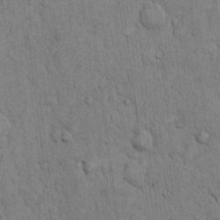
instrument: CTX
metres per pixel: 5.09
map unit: Hto
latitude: 12.5357
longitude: -57.9906
